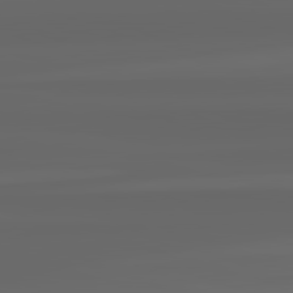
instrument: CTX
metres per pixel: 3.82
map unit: lApd
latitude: 82.4223
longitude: -170.0822
